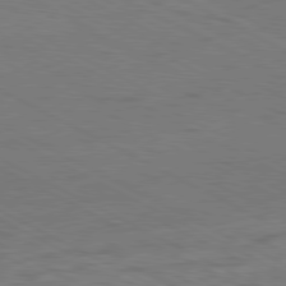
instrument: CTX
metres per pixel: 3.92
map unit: Ap
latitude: -81.2943
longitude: -62.9703
